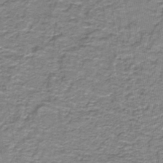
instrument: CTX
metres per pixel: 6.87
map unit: lHb
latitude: -43.1809
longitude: 55.3699
